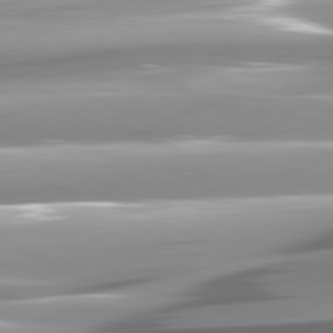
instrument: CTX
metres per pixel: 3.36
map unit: lApd
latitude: 81.0269
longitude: -145.7072
